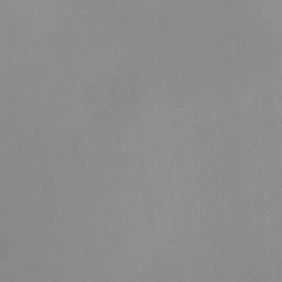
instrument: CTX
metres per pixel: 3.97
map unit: HNhu
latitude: 6.2900
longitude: 8.0094
